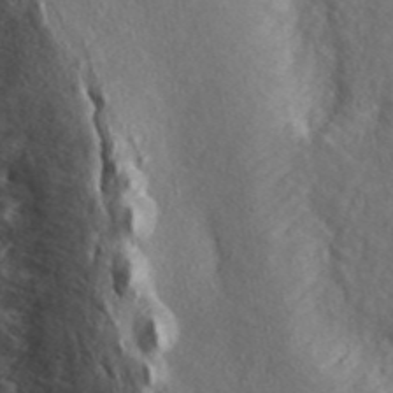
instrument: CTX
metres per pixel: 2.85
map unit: ANa
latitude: 45.3481
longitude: 23.7289
